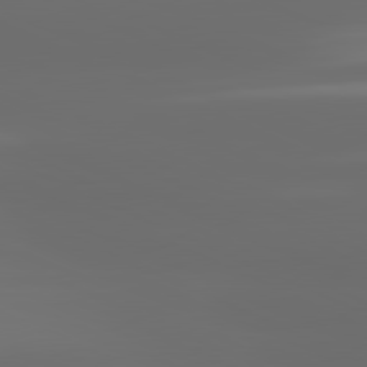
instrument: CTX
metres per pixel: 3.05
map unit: lApd
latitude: 81.1214
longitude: -137.8584
